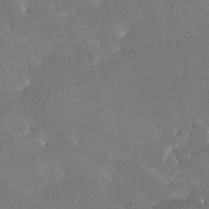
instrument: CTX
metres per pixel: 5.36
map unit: HNhu
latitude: 7.9906
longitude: 4.6329
